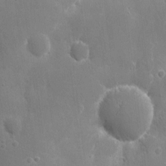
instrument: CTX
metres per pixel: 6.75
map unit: eHh
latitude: 9.8206
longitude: -70.4412
